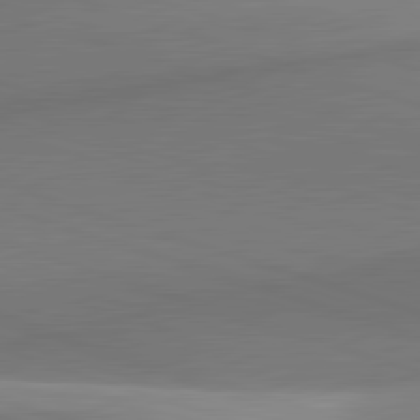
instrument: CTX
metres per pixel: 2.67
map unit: lApd
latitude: 81.9717
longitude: 135.9556
